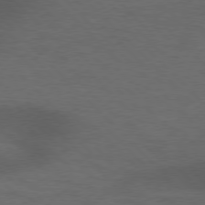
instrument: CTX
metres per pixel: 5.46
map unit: lApd
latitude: 76.7246
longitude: -60.0822
